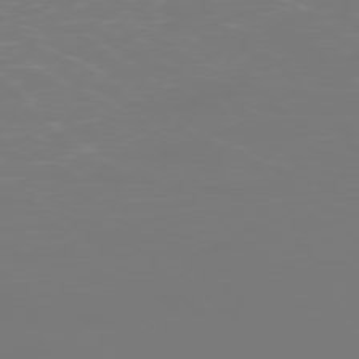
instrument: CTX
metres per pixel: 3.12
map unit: Ap
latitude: -77.5399
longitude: -61.9339
